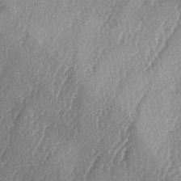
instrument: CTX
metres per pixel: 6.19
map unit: lAa
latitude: -4.5762
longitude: -126.4601
